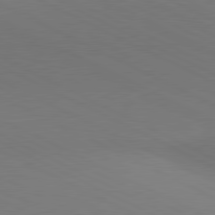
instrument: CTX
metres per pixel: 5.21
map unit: lApd
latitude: 80.9514
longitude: 144.8597
